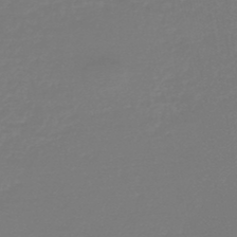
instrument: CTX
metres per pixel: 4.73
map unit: lHb
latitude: -45.2943
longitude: 64.1228
